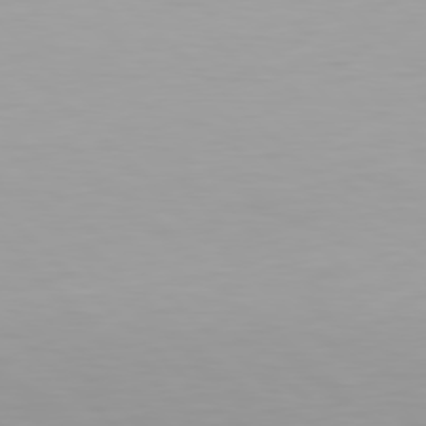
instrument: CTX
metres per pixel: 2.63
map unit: Hpe
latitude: 78.3279
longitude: -167.4615
